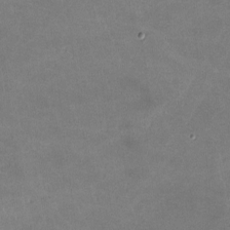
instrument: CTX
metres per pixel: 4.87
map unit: lHvf
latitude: -11.3888
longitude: -103.0269
